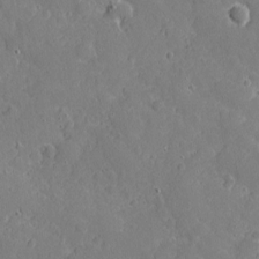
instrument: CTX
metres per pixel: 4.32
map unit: eHh
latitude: 3.7449
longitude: -75.0647
